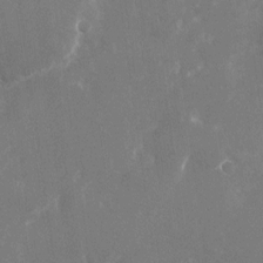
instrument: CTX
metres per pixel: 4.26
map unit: Nhu
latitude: -23.4832
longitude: -72.4223
